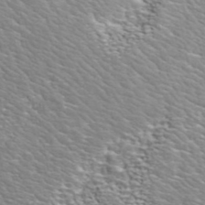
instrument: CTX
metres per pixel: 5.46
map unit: ANa
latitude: 44.5168
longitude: 23.3888
